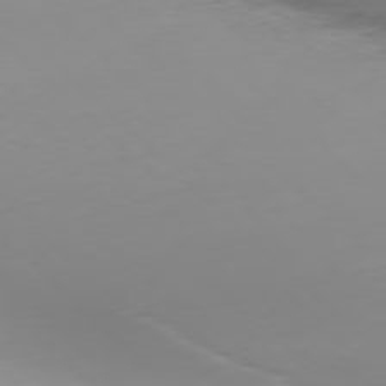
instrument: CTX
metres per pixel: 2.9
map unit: Ap
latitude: -77.7100
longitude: -65.0080
